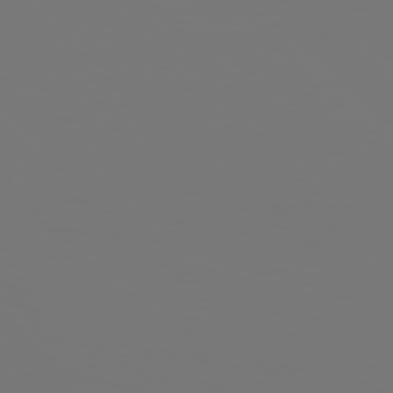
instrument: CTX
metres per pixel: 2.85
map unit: Hpe
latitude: 76.1766
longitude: -134.1766
